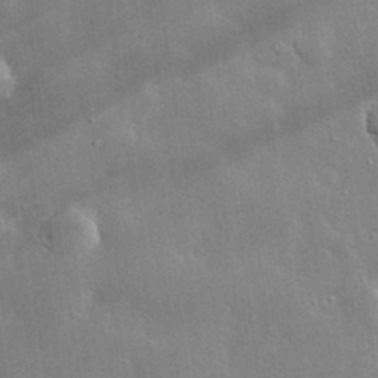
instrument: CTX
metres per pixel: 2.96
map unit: lHvf
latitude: 33.3860
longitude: -92.3845
